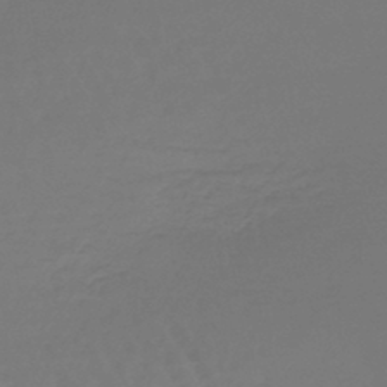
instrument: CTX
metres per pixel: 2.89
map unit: lHb
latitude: -43.5777
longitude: 62.6707
